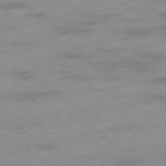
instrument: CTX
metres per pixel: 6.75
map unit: Ap
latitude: -78.3306
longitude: -59.5371
